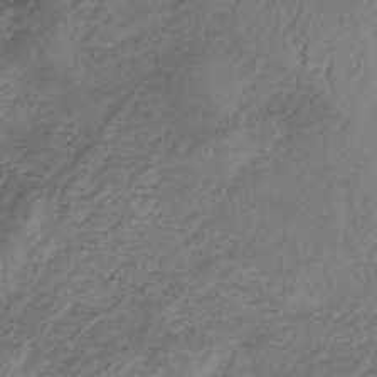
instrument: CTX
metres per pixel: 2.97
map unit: HNb
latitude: -33.1431
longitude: 61.8044
